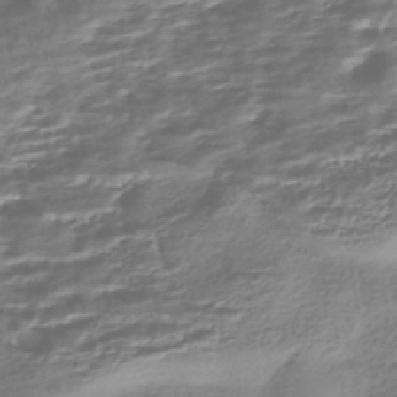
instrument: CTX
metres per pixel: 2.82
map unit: HNhu
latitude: -43.4643
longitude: 99.6722
